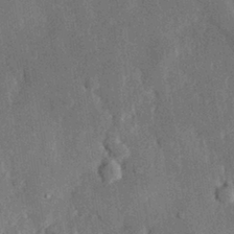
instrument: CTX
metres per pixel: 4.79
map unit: eHh
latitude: 29.8961
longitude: -80.4790
